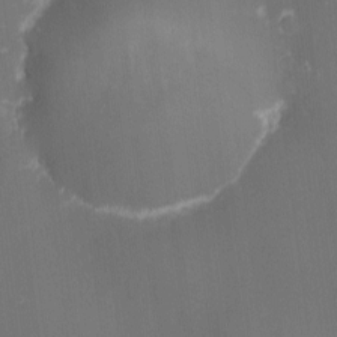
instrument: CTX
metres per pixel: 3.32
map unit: eHh
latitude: -1.5399
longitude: -80.2145
